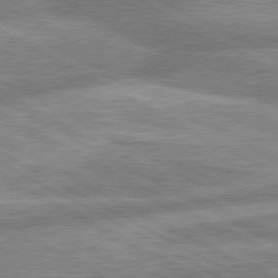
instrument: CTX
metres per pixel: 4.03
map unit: lApd
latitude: 80.4034
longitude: -166.9702
